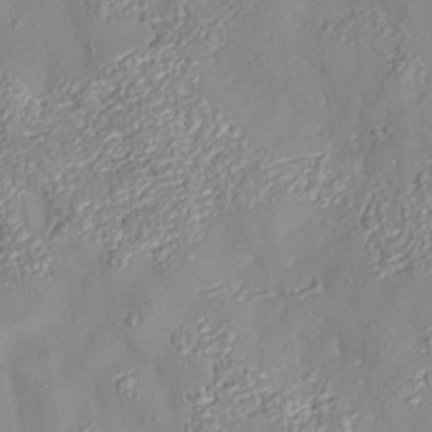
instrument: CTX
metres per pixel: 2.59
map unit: Nhe
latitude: -37.4643
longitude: 138.4440
